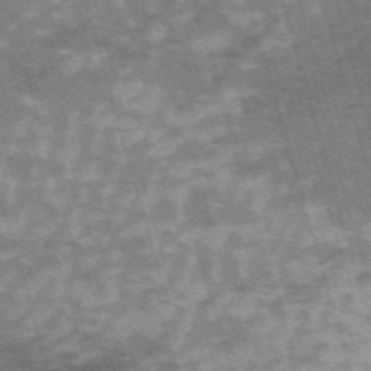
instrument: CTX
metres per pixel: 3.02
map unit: HNb
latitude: -53.8800
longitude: -42.8002
